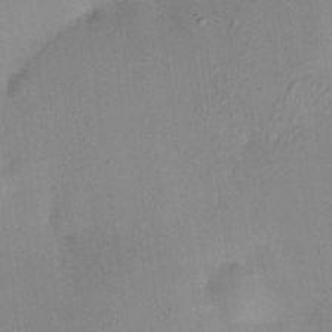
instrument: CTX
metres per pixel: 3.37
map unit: HNhu
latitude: 6.9514
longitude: 13.5777
